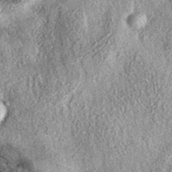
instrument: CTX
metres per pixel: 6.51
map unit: eAb
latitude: 38.4790
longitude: 107.9745
